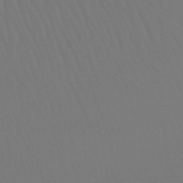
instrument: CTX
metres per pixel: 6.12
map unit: lHb
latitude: -46.6329
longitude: 65.8989
